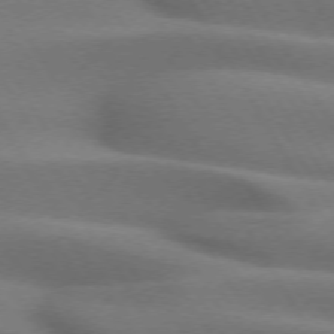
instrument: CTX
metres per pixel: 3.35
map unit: lApd
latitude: 72.6680
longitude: -51.8394
